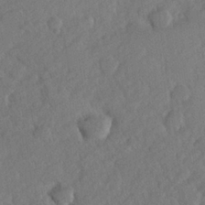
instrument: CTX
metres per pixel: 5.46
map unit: lHvf
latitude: 24.1577
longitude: 144.2551
